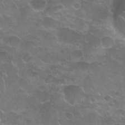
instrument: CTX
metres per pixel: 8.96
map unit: Nhu
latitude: 28.2711
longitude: -61.1025
